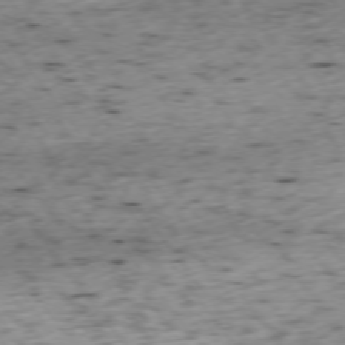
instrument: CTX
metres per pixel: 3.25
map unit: Ap
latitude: -74.1606
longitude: -73.3104
